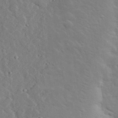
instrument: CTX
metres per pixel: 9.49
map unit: lHvf
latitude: 33.1592
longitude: -82.7435
